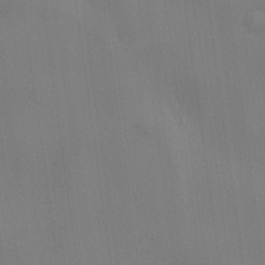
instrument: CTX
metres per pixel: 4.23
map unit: lHvf
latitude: 22.0633
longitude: 142.2550
